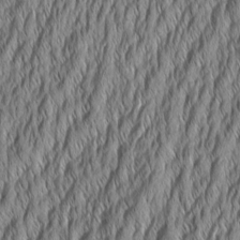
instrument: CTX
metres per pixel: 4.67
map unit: Aa
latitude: 7.5182
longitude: -130.5546
